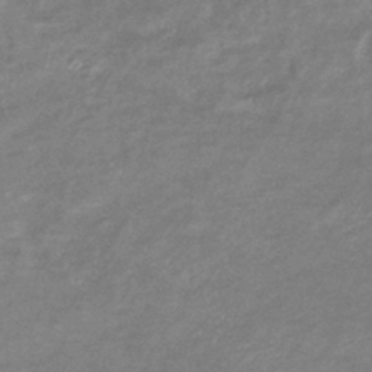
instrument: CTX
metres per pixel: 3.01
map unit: eHb
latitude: -36.5573
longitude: 76.1606
